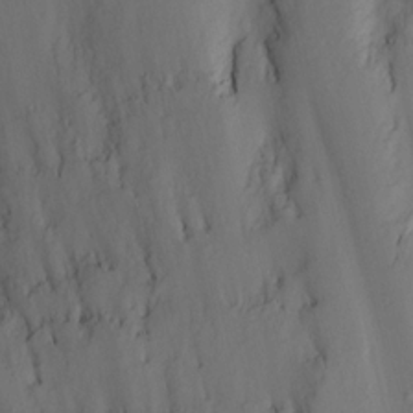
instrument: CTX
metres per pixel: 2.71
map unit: Hve
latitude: 13.7639
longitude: -90.8758
